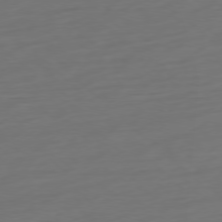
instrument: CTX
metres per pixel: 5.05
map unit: Ap
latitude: -78.0850
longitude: -78.1011
